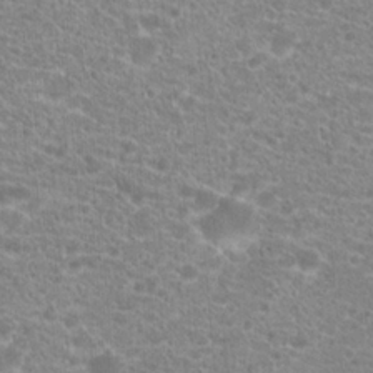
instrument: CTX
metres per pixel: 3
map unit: Hto
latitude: 20.1767
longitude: -39.0647
